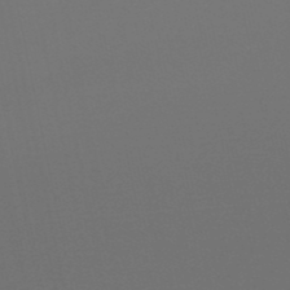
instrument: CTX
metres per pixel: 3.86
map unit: eHb
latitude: -50.7652
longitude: 70.1039
